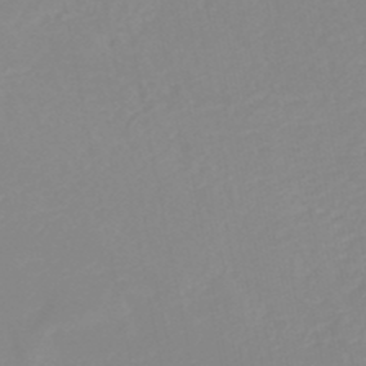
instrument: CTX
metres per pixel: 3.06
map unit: lHb
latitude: -45.3132
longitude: 79.1053
